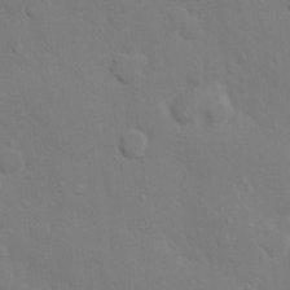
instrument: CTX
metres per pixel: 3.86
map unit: Nhu
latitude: 2.8380
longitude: -24.4790
